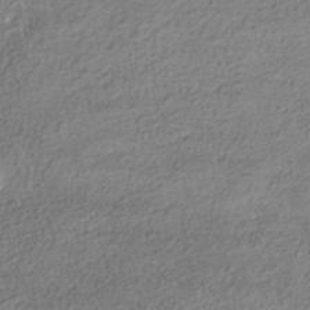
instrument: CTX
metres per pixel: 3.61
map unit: HNhu
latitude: -39.9556
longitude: 103.1242
